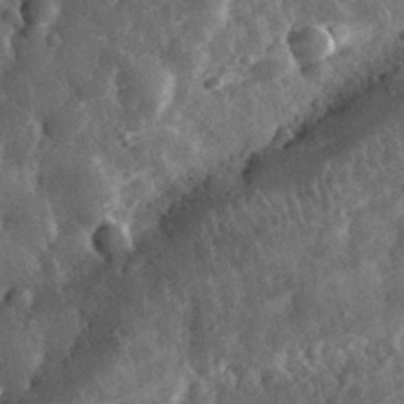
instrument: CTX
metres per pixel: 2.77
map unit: eHh
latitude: 33.0270
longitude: -79.3104
